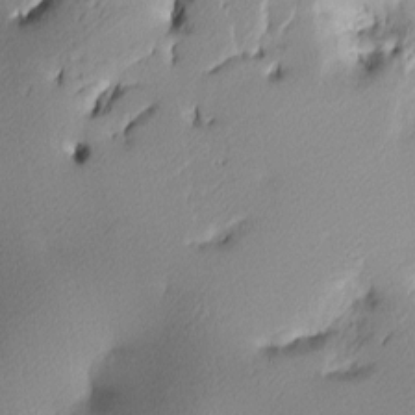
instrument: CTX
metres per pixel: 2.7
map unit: lAa
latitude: 3.8772
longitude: -116.1389
